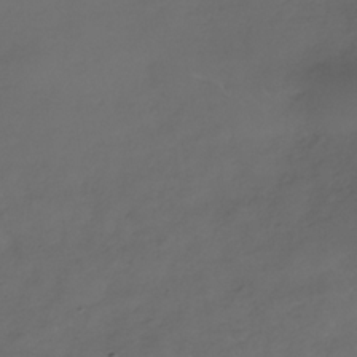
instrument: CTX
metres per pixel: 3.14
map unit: Nhe
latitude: -34.1606
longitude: -87.6694
